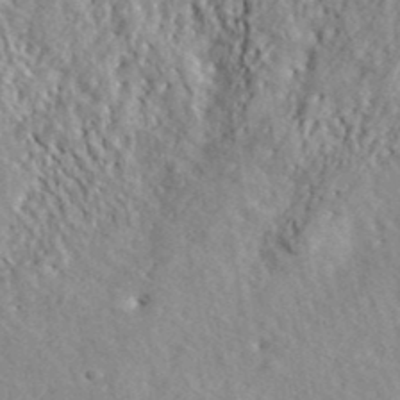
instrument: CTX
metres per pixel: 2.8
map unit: ANa
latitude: 41.1403
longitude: -86.2711
